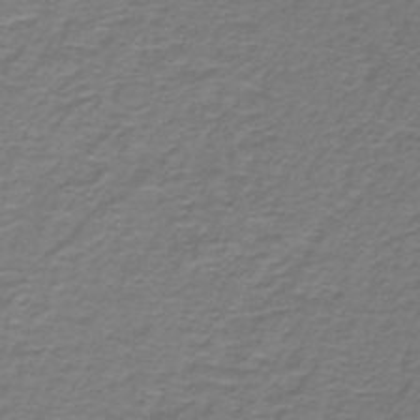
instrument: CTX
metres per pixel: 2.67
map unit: lHb
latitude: -42.3306
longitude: 56.4440
